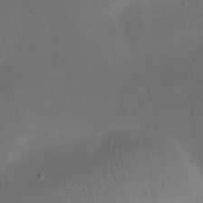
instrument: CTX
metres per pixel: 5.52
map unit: eHh
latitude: 23.5749
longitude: -70.6112
